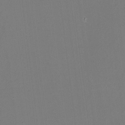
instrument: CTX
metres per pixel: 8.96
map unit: HNhu
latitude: -1.8801
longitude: -5.5749
